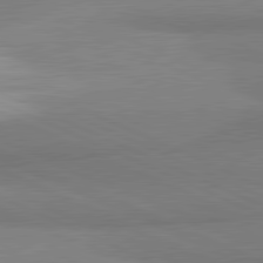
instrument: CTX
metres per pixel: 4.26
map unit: lApd
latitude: 81.8016
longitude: 161.8611
